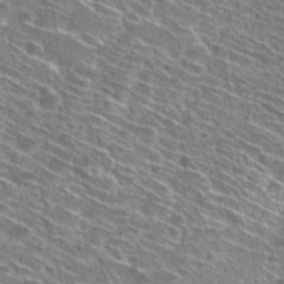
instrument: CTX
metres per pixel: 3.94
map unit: Hto
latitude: 28.5546
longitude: -45.4048
